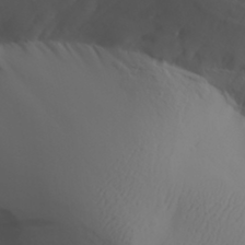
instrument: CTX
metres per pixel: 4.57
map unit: Aa
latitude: 32.1200
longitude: -141.6316
